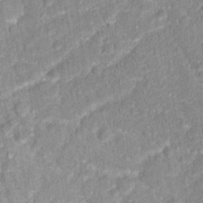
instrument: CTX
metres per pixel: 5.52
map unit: Hto
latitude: 16.4979
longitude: -36.8002
